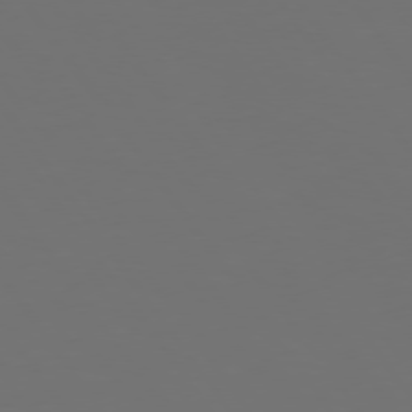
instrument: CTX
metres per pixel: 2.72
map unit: Hpe
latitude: 75.0081
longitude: -124.3278
